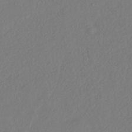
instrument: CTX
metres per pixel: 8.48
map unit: eHh
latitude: -41.8800
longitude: 118.8786
